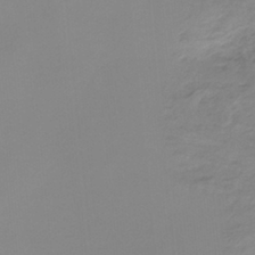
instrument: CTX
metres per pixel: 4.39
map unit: HNb
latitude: -33.6722
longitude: 57.9367
